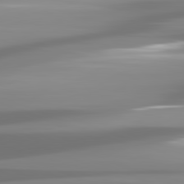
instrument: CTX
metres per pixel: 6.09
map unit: lApd
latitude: 81.6316
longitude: -139.3482
